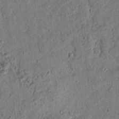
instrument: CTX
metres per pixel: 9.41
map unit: lAvf
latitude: 8.2712
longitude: 165.3132
